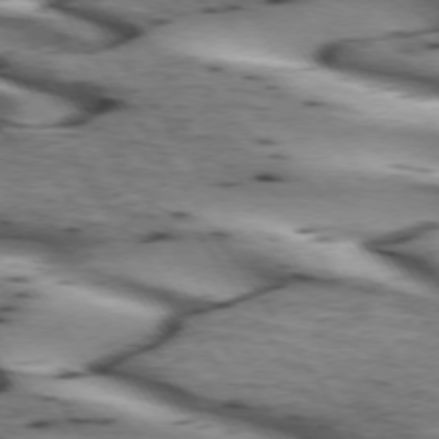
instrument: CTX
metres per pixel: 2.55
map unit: lApd
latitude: 73.0081
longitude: -53.6505
